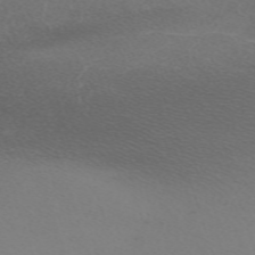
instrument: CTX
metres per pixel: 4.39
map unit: eHh
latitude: -62.8408
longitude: 48.8408
